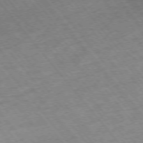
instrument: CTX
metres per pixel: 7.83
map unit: Hpe
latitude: -75.6344
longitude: -17.0458
